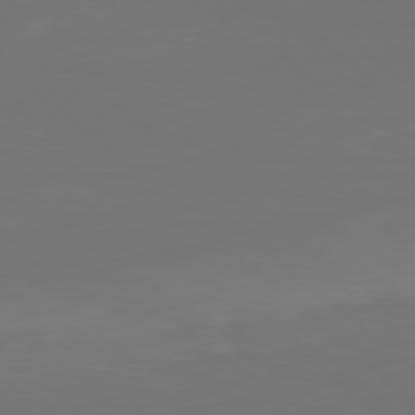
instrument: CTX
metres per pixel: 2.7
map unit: Ap
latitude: -78.5384
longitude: -97.0269
